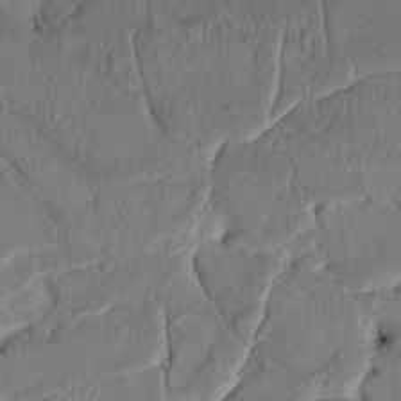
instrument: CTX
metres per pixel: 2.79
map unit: HNhu
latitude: 2.6679
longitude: -6.8002
